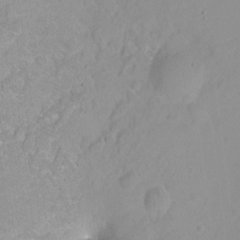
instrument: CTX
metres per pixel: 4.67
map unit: Hto
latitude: -8.5007
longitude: -42.7057
